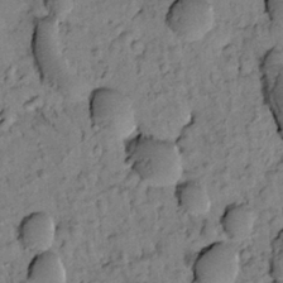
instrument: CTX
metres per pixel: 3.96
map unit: Htu
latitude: -2.1416
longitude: 173.4643
